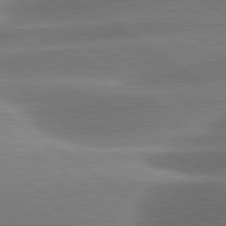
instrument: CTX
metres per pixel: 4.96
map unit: lApd
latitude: 81.2726
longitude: -157.4993
